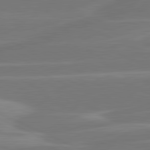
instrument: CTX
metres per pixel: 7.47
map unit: lApd
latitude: 81.4804
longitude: -135.5560
